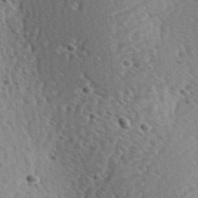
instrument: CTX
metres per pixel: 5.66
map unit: Hve
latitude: 2.1955
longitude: -124.3845
